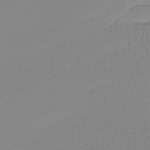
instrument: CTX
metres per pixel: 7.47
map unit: lHb
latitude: -42.0472
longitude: 59.5777
